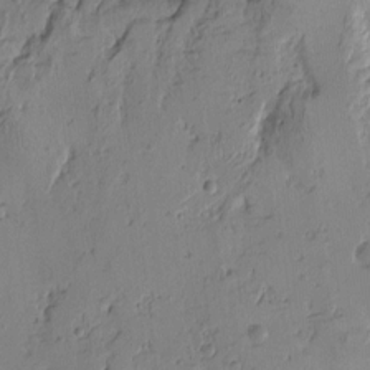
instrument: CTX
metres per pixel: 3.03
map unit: Htu
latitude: -4.0661
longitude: -177.0836
